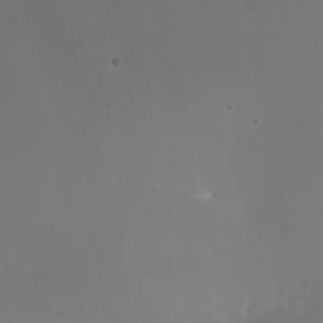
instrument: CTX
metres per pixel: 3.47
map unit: HNhu
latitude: 8.3656
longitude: -1.6316
